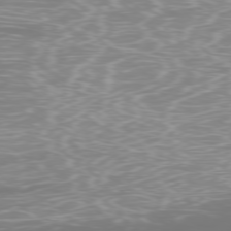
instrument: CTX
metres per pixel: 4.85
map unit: Ap
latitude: -77.8989
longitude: -80.1578
